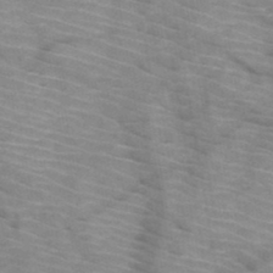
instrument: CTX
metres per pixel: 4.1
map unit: HNb
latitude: -47.1242
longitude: -45.0269
